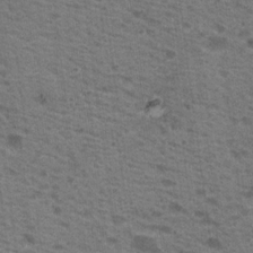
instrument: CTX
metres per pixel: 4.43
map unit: Nhu
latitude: 17.4049
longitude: -31.1592
